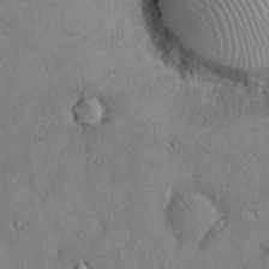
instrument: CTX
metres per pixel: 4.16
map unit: Hto
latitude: 11.7261
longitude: -59.7639
